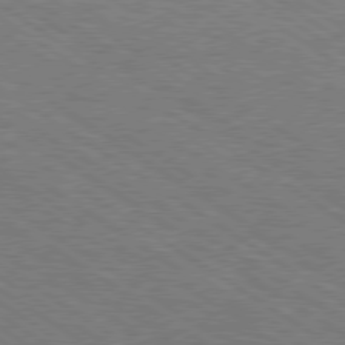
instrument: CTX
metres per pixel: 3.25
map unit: Hpe
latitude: 78.0633
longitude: -121.1215
